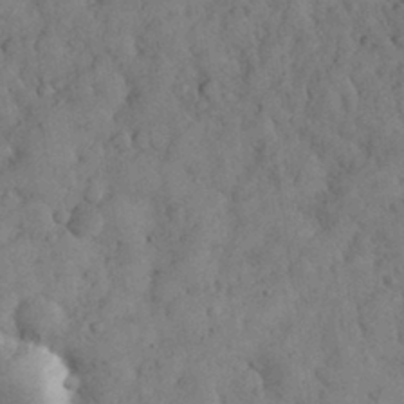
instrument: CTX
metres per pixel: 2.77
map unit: eHh
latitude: 31.0837
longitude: -68.7057
